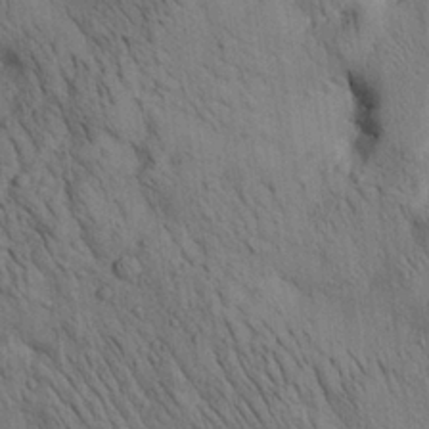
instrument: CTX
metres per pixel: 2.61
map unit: Aa
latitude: 23.2537
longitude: -138.9703
